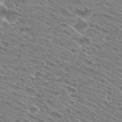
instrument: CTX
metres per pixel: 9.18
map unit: Hto
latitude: 28.5734
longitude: -45.0080
